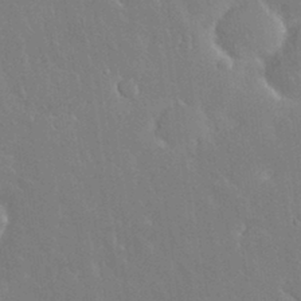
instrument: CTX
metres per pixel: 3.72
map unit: Nhu
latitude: 30.9325
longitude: -56.5734
